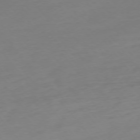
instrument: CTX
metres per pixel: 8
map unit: Hpe
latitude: -75.9367
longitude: -15.3482
